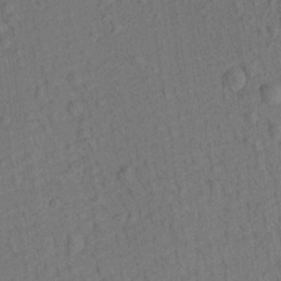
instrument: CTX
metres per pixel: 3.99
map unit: Aa
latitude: 22.0822
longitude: -139.1592
